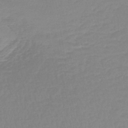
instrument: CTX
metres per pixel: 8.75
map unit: lHb
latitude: -44.1795
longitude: 59.9556
